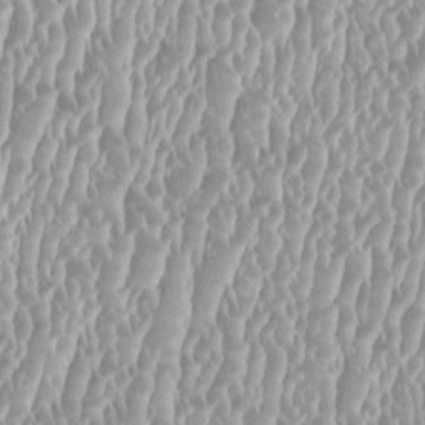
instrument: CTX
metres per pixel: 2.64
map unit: HNhu
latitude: -0.4251
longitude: -0.2711
